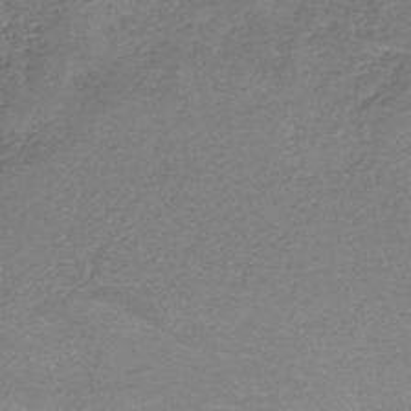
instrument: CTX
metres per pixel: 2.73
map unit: HNb
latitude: -36.7652
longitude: 51.1620
